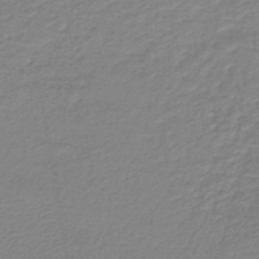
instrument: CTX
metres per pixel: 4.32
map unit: lHb
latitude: -44.8975
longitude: 60.4629
